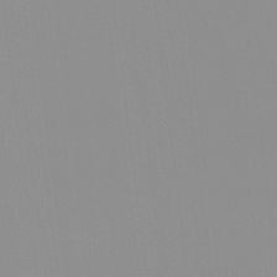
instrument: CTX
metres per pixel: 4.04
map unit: HNhu
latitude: -1.0109
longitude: -5.6883
